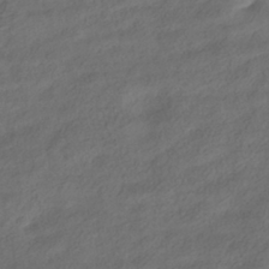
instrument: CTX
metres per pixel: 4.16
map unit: ANa
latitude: -38.9920
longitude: 96.8975
